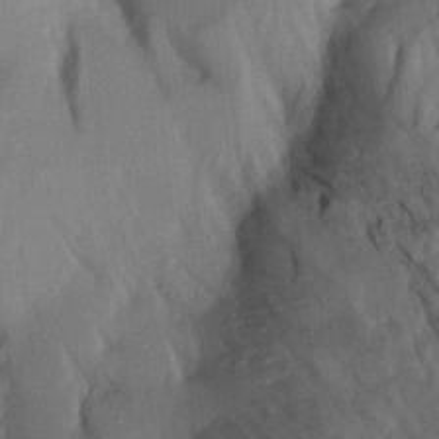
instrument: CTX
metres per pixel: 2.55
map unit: Aa
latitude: 20.1389
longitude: -147.5938
